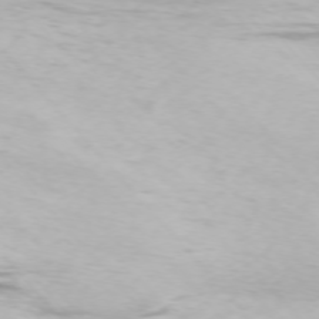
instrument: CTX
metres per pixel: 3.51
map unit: Ap
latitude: -74.9920
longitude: -76.0822
